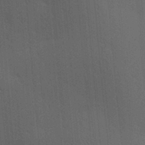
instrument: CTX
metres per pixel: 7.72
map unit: lAa
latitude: 11.9339
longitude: -108.8569
